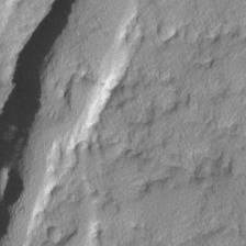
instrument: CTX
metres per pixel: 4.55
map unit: Ave
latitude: -10.0094
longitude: -117.6316
